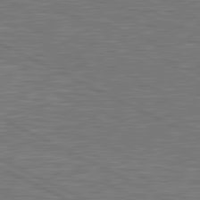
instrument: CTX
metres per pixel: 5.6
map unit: lApd
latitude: 81.3104
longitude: -171.8772
